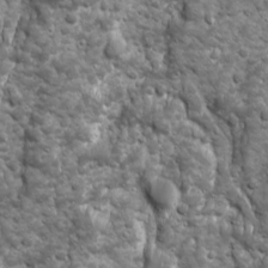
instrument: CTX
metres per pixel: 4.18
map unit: Ave
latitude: 16.6302
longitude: -133.3860
